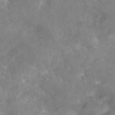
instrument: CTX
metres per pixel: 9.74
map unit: eAb
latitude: 45.5371
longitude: 126.1794
